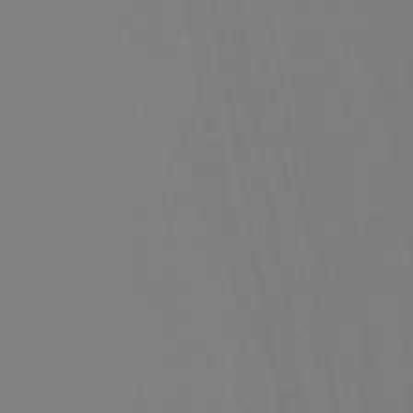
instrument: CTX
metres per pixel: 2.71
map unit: eHb
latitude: -50.7652
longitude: 76.3684
